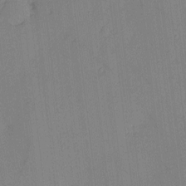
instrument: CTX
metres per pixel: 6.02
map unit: eHh
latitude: -3.8044
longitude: 17.5966
